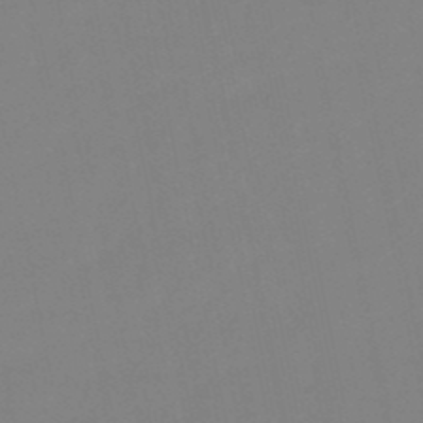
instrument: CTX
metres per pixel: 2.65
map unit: lHb
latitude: -49.6722
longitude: 80.9542
